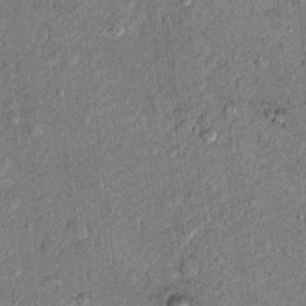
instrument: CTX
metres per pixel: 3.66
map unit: Hto
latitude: 10.7246
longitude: -37.4615
